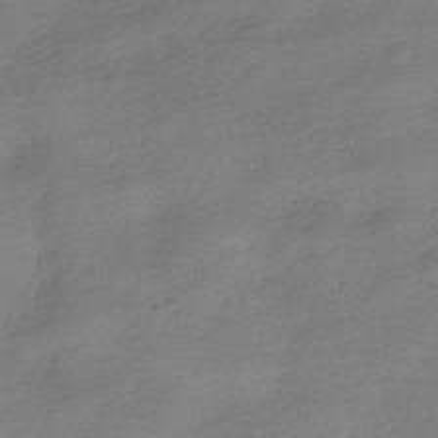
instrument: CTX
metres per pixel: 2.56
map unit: HNhu
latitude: -40.3873
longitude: 98.0283
